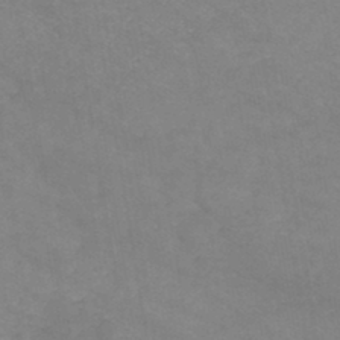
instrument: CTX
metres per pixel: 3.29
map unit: HNb
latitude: -45.7289
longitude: -36.8758
